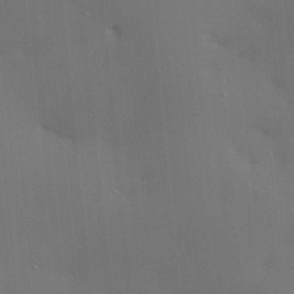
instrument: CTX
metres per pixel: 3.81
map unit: lAa
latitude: 18.5545
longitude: -139.1592
